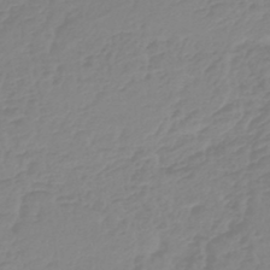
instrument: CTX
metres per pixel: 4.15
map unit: lHb
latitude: -44.8597
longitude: 70.7085
